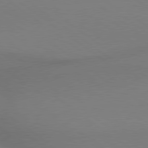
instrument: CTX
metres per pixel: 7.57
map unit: lApd
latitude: 78.9514
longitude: 179.0486
